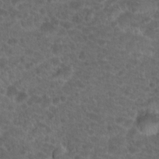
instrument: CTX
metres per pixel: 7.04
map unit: Hto
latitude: 19.2537
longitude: -40.6112
